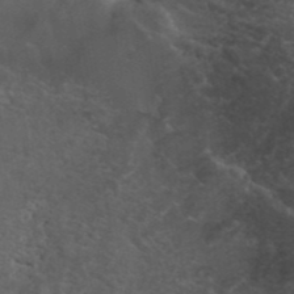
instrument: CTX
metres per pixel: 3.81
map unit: ANa
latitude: 41.2348
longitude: 53.9367
